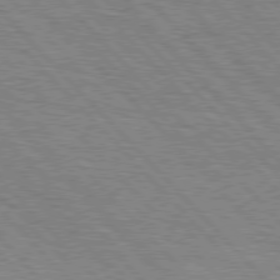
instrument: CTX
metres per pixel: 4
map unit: Hpe
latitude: 77.2537
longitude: -126.1578
